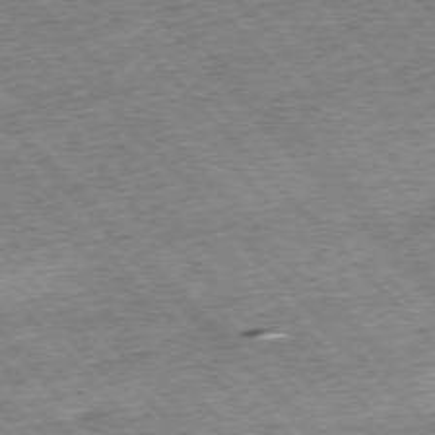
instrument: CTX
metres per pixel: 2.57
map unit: Hpe
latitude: -76.8030
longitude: -15.9528
